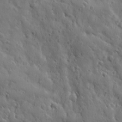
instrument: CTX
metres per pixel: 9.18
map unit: Ave
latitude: 12.3656
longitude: -105.2726
